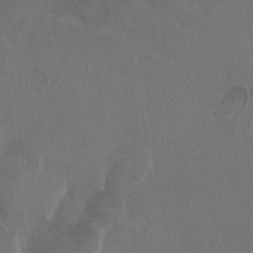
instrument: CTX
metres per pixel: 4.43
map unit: HNhu
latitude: 1.4993
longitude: -4.1200
